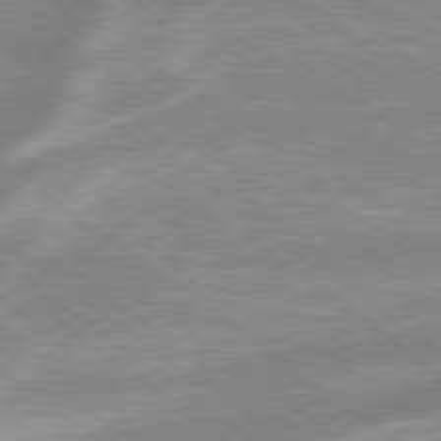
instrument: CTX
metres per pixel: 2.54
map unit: lApd
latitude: 79.3104
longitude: -168.7624
